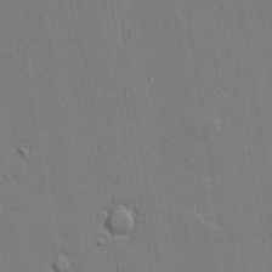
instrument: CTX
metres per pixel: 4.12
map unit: lAvf
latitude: 23.5371
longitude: -110.2523
